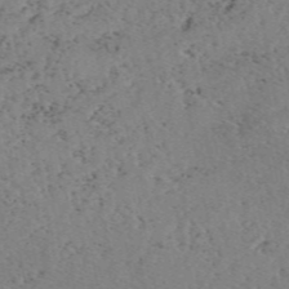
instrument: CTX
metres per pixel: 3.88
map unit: eAb
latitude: 48.6868
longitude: 106.7652
